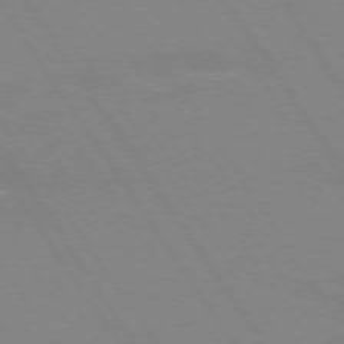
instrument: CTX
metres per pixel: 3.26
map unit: lApd
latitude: 73.8017
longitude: -56.6490
